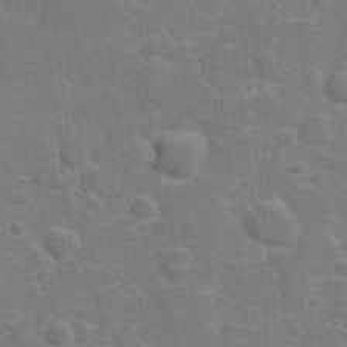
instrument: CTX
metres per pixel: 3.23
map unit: Hve
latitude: 18.7246
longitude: 151.9556
